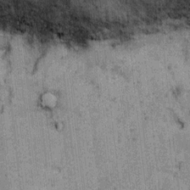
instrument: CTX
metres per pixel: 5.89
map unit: Ht
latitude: 8.4790
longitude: -36.9136
